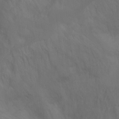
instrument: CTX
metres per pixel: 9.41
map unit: Nhu
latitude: -11.2565
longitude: -33.8394
